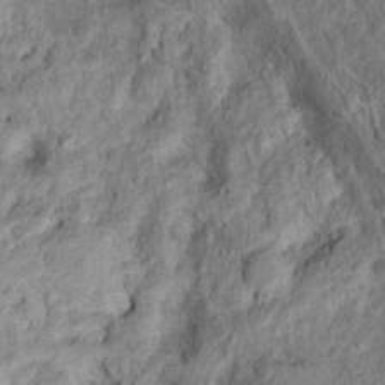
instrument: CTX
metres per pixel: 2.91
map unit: Ht
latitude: 10.8002
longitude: -39.9906
